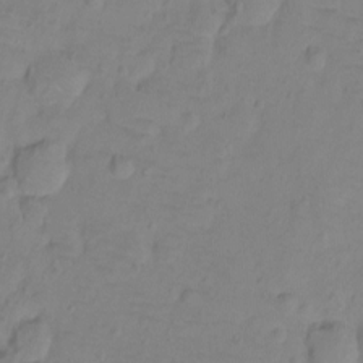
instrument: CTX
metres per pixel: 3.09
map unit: Ht
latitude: -9.1998
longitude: -36.1200
